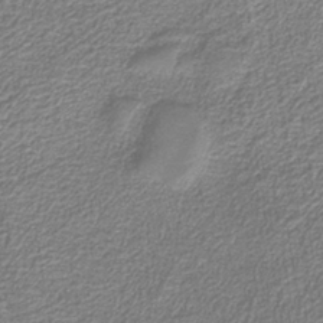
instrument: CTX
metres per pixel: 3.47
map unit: eAb
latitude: -39.1431
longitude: 52.5384
